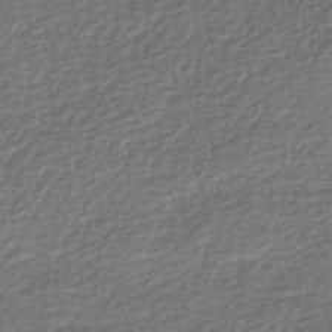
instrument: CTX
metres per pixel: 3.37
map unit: Nhe
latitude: -46.6518
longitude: -172.7813
